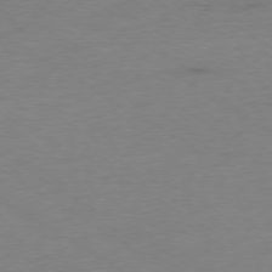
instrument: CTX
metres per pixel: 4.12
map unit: Ap
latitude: -78.3117
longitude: -57.9528
